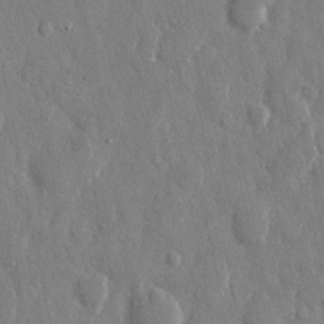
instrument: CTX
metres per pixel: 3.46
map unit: eHh
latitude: 12.2523
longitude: -69.9339
